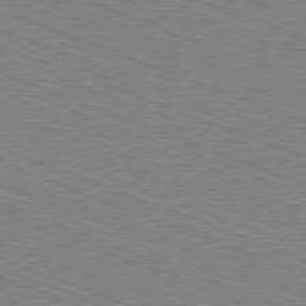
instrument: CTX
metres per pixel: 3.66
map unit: Ap
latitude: -81.3510
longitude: -74.6868
